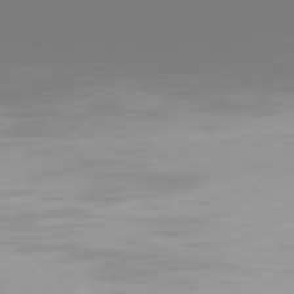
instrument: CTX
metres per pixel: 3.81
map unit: Hpe
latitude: 76.4412
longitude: -136.3468
